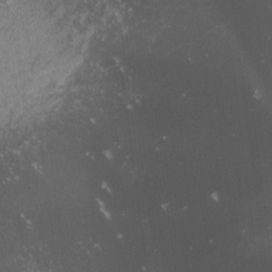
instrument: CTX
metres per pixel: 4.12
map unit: lHvf
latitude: -13.2754
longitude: -101.0459
